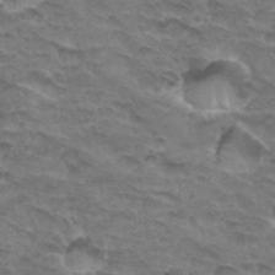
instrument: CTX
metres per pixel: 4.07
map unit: Hto
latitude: 33.0081
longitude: -46.4790
